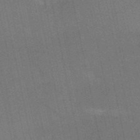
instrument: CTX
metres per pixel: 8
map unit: HNb
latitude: -52.8785
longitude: -46.5735
